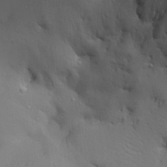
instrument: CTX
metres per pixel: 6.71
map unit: Aa
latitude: 29.5938
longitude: -132.3278
